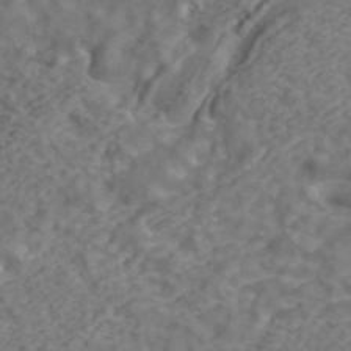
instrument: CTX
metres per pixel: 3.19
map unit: ANa
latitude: 43.9339
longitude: 28.7463
